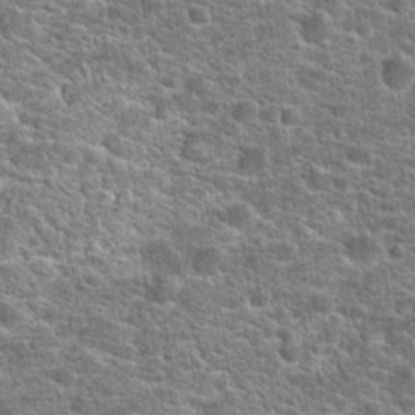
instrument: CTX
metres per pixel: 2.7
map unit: Hto
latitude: 21.5749
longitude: -44.4034
